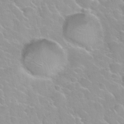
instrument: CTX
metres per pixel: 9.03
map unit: Nhu
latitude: 30.3279
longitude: -54.8191
